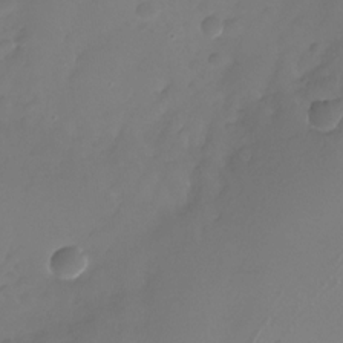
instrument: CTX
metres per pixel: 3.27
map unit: Nhu
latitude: -26.7652
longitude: -71.9150
